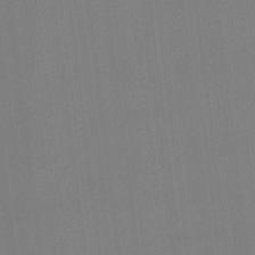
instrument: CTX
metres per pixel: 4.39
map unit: Hto
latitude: -12.5385
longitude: -40.3656
